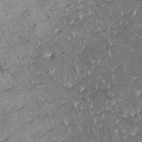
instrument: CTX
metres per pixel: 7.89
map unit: HNhu
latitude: 0.0255
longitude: 2.4818
